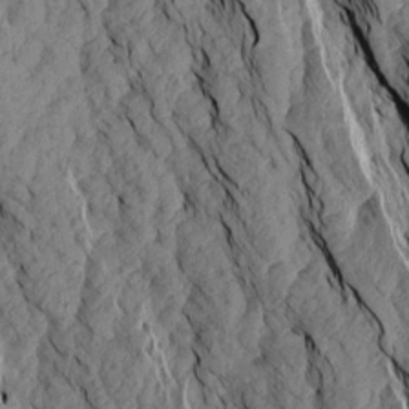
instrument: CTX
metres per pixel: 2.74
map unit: Aa
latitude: 17.9150
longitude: -145.5749
